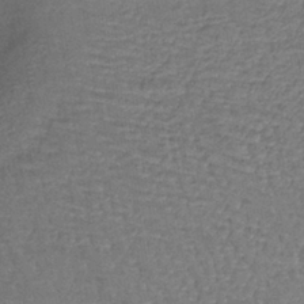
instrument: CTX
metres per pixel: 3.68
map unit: lHb
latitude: -39.1431
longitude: 61.3699
